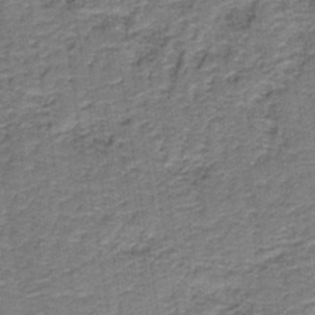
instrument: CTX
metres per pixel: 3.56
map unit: HNb
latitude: -39.0864
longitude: 50.4629
